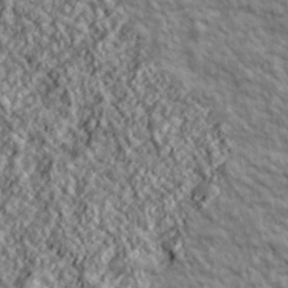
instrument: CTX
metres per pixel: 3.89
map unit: lHvf
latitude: 39.3482
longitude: -89.6883
